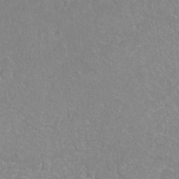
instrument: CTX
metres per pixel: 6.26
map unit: Ht
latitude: 1.8772
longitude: -32.6490
